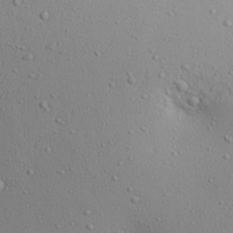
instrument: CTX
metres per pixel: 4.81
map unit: Aa
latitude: 22.7057
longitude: -143.6883
